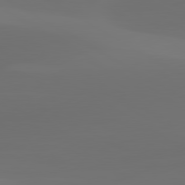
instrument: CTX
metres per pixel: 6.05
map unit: lApd
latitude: 80.5357
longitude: -85.1970
